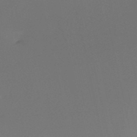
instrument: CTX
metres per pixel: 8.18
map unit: eHh
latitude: -52.1983
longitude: -25.1592
